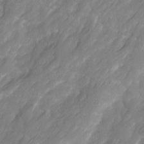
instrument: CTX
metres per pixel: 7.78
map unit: Ave
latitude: 16.6679
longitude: -135.1781
